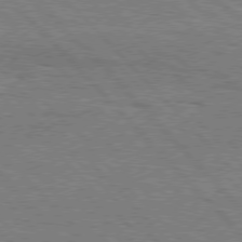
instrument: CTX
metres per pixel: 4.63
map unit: Hpe
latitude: 76.6868
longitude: -161.4237
